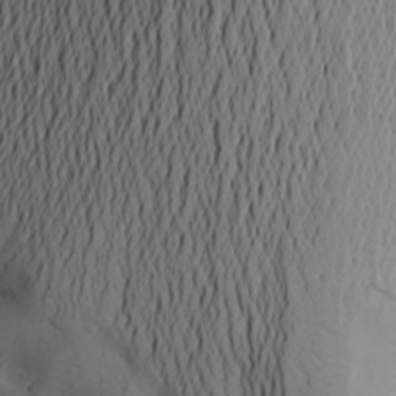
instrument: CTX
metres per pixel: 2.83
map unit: Aa
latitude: 25.0836
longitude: -147.4994
